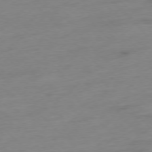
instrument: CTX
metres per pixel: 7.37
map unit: Hpe
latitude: -77.2754
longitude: -14.0822
